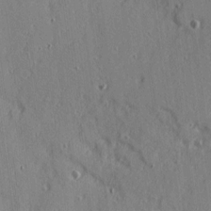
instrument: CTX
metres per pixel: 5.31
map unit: Ave
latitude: 10.5924
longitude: -102.0444
